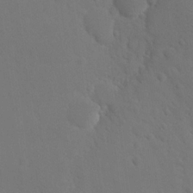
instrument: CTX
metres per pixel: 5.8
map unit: eHh
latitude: 19.1025
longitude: -67.0458
